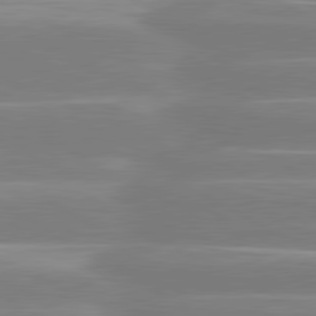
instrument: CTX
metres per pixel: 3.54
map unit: lApd
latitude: 80.8191
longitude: -134.2522
